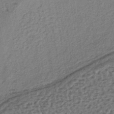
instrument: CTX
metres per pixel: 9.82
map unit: lHb
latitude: -39.3132
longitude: 62.5384
